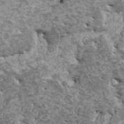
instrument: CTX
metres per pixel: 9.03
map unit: HNhu
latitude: -0.0283
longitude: 3.0864
